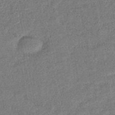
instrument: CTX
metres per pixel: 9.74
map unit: lHb
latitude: -43.4832
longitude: 80.5007
